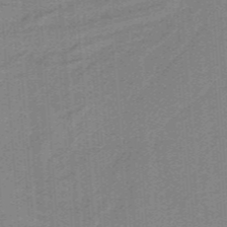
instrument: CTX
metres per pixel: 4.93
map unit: HNb
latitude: -38.6141
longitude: 53.9745
